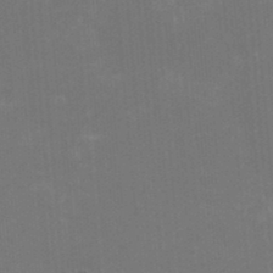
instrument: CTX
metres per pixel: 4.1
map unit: HNhu
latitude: -2.2361
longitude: -1.8772
